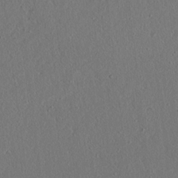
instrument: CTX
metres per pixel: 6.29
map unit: lAvf
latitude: 7.5371
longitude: 168.1039
